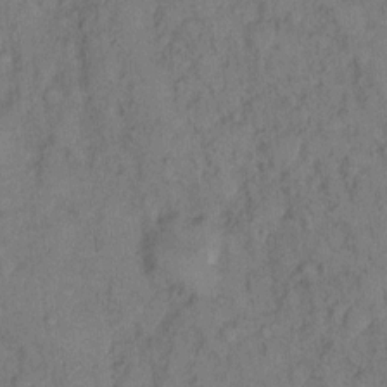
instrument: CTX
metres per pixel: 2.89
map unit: Hto
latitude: 8.4412
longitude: -58.4979
